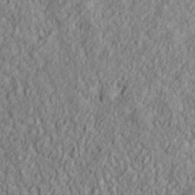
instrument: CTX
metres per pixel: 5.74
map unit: lHvf
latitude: 38.8947
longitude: -90.2523
